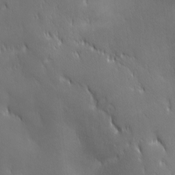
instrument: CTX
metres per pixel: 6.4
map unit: Ave
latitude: 1.9150
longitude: -113.1970
